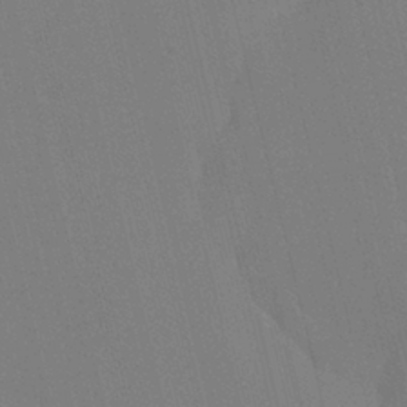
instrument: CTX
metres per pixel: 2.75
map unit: HNhu
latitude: 7.1781
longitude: 4.5007
